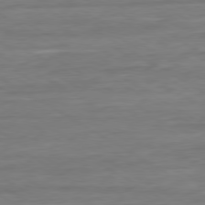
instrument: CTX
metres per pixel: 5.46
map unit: Ap
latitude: -80.2362
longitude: -103.4048
